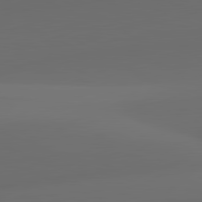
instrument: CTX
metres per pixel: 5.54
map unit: lApd
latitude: 81.8394
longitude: 131.5777
